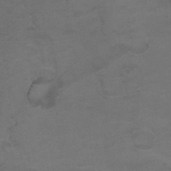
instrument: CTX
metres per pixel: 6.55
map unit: Nhu
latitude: 26.0444
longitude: -53.5749
